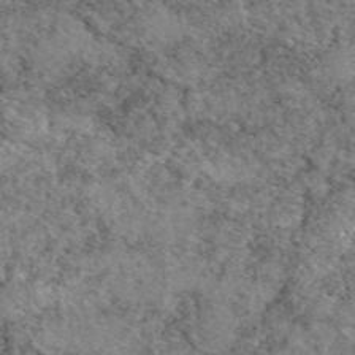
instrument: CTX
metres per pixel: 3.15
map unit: eAb
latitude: 49.1403
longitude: 114.0283
